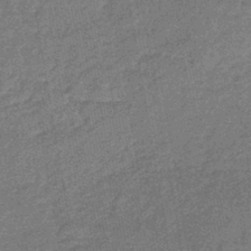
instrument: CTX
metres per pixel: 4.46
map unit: eHb
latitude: -45.3132
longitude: 86.8219
